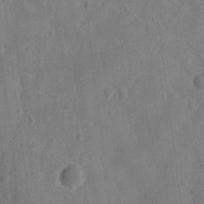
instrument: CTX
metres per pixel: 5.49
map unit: Ht
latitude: -11.8800
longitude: -24.4412
